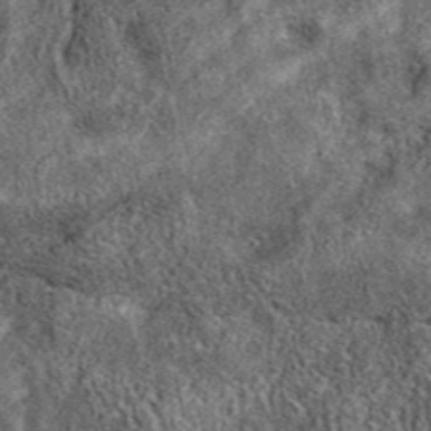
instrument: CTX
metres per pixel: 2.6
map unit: eAb
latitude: 37.3859
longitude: 110.2362
